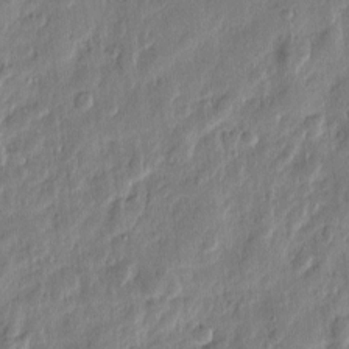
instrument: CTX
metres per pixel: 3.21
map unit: Htu
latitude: -2.6518
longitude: 179.1620
